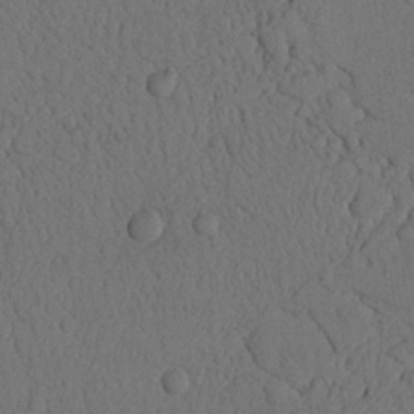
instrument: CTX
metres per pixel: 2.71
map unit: Nhu
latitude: 21.0459
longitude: -75.7261
